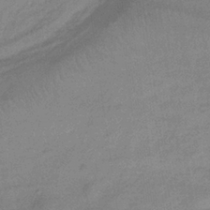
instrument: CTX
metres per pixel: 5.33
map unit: lHb
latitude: -34.9353
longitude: 69.8611
